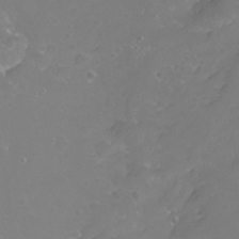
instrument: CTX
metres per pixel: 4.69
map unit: Nhu
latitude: -10.0472
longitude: -68.6490
